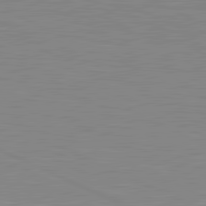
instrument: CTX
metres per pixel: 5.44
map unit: lApd
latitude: 81.6316
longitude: -172.5545
